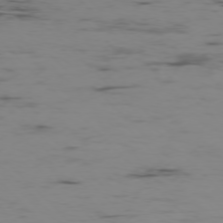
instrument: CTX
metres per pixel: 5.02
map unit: Ap
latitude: -76.8975
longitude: -82.2144
